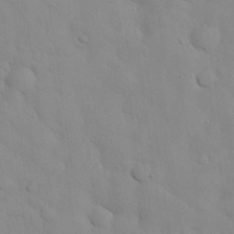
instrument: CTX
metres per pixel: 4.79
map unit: eHh
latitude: 27.7450
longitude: -75.6316
